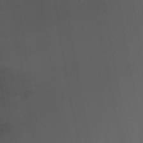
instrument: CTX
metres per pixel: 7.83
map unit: Nhu
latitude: -4.8408
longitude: -73.3482
